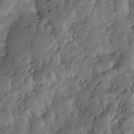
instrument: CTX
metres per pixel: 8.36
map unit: Nhe
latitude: -29.5966
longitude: -110.6302
